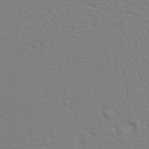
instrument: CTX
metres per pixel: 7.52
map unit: Nhu
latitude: 20.6302
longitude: -73.1215
